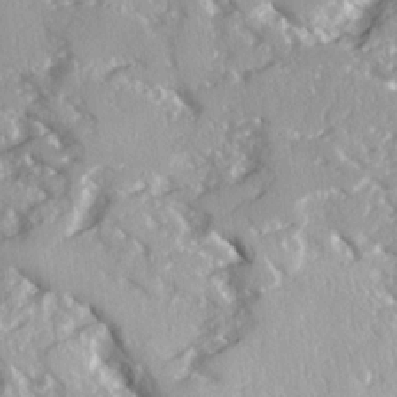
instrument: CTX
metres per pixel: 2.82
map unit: Ave
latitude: 16.3656
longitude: -130.3468
